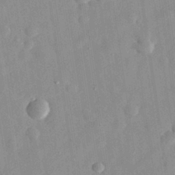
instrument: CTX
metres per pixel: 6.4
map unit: eHh
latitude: 29.7827
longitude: -74.8947
